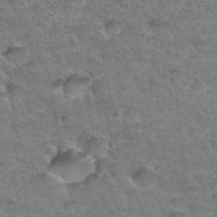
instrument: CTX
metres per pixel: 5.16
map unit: Hto
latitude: 34.2333
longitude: -46.8002
